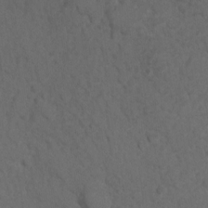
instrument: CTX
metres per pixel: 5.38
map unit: Nhu
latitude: 9.3482
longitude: -26.1200
